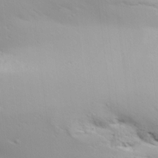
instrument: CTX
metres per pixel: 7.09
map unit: lAa
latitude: 19.8394
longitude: -138.2900
